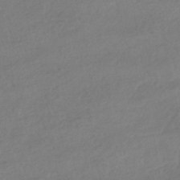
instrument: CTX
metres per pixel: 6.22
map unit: HNhu
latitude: -41.3132
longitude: 95.6344
